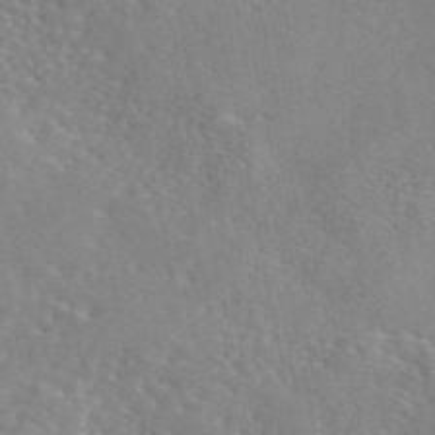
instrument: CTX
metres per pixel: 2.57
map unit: eAb
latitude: 46.2901
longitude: 111.9367
